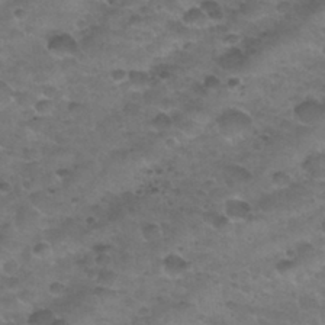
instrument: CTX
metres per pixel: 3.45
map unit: Nhu
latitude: 30.8758
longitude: -52.4412
